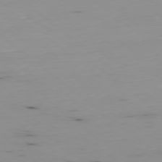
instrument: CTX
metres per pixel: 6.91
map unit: Hpe
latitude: -78.8408
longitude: 12.9164
